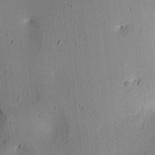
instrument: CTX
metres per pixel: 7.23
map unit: lAa
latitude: 6.4223
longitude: -113.8583
